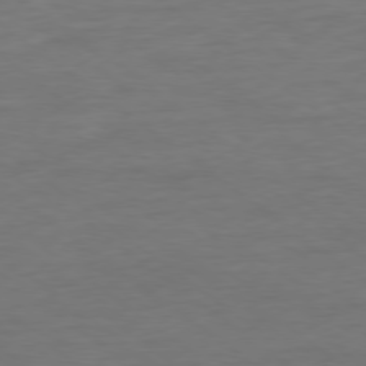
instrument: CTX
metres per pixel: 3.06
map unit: Ap
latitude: -79.0675
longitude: -89.1781
